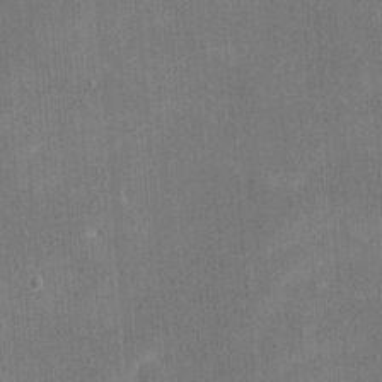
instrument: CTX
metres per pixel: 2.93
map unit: eHh
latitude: 19.8961
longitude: -68.0444
